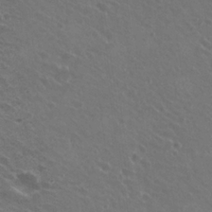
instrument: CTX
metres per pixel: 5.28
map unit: Hto
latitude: 22.4979
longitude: -30.9703
